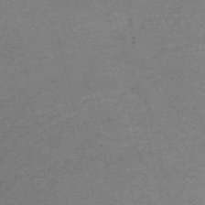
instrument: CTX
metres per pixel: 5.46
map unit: HNb
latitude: -54.5007
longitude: -46.7436
